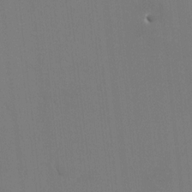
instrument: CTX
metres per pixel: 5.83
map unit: HNhu
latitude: 7.7072
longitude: 3.8233
